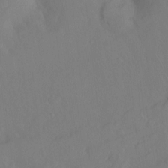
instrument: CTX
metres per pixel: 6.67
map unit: Ht
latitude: -8.0472
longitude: -38.4601
